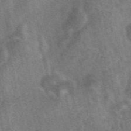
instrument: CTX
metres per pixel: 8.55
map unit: eAb
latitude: 47.4805
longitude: 119.1053
